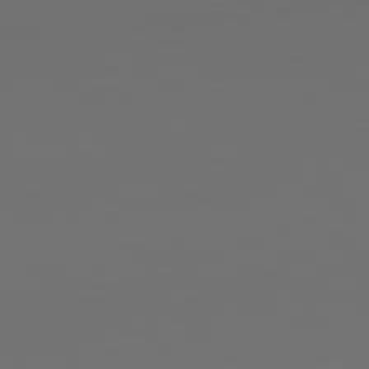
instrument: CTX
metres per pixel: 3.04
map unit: Hpe
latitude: 79.0081
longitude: -139.2348
